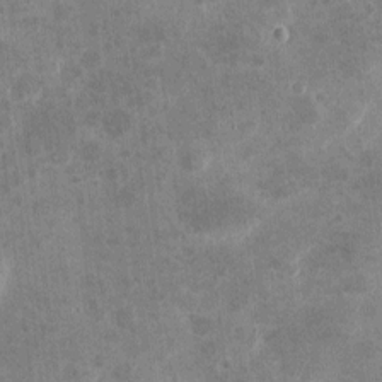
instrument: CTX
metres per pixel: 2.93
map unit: eHh
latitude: 4.4412
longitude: -71.7638
